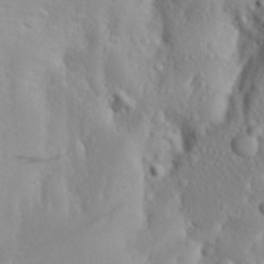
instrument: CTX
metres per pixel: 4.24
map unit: Aa
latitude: 25.4426
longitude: -146.8380
